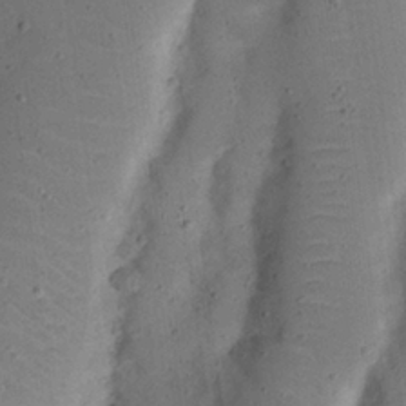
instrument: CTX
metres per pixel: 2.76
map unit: Nhu
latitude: 25.1025
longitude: -72.8191
